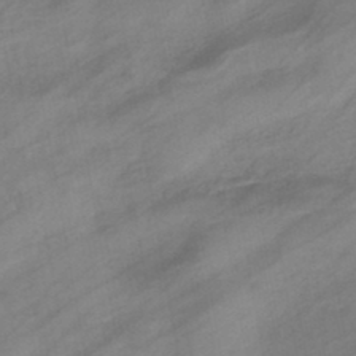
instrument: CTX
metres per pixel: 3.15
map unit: eHb
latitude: -43.8611
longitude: 85.5588
